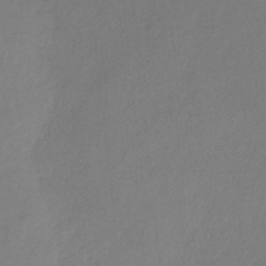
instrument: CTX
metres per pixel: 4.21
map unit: HNb
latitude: -31.7099
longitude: 58.7274
